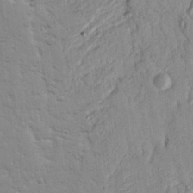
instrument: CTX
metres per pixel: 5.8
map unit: Nhu
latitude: 17.8017
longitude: -78.4223
